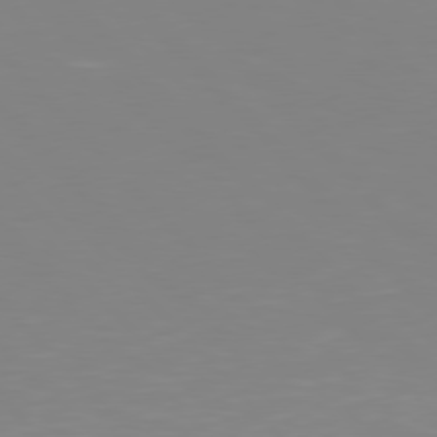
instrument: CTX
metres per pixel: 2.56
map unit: Hpe
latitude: 77.0647
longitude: -173.9339
